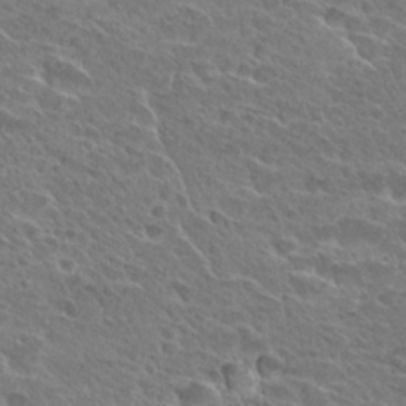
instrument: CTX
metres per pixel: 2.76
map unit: Hto
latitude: 27.6694
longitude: -39.3293
